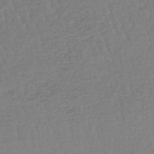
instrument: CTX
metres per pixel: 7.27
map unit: lHb
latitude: -44.5007
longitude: 74.7841
